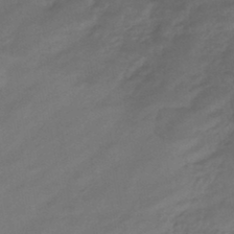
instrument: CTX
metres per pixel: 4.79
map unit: eHb
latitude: -43.0108
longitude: 84.8785
